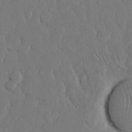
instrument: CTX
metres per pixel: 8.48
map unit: eHh
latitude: 14.4223
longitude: -69.6694
